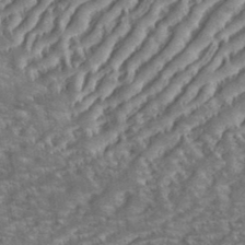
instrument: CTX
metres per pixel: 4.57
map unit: eHh
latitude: 36.4601
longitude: -133.7828
